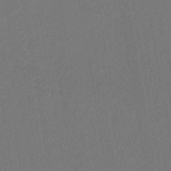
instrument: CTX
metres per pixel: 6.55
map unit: lHb
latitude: -43.5399
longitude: 68.0472
